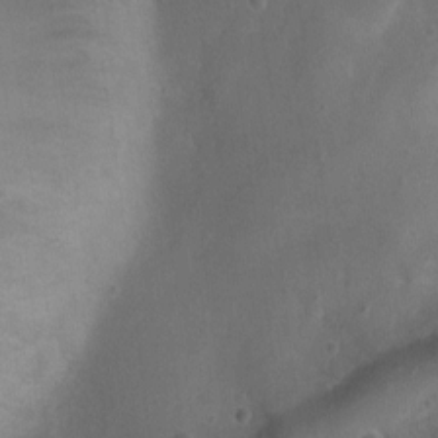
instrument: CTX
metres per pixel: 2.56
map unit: Ht
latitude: 4.2711
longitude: -20.5734
